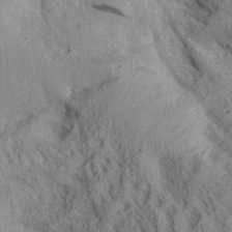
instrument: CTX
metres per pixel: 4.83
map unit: Aa
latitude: 27.7828
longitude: -134.2144
